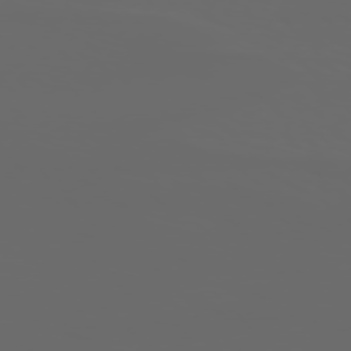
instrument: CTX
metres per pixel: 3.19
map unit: Hpe
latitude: 76.5545
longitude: -140.6868
